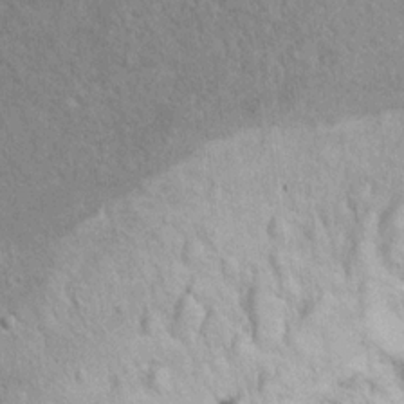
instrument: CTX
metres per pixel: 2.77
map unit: Ht
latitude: 9.6316
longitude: -31.6505
